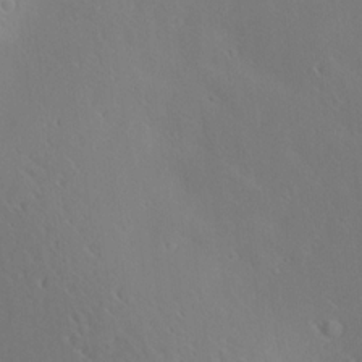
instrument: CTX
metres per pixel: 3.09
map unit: Aa
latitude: 12.4790
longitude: -142.6491
